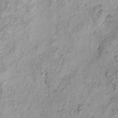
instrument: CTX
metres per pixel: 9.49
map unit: eHh
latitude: -0.9353
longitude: 16.7275
